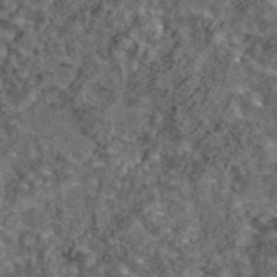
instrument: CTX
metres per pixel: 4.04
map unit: eAb
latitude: 43.8772
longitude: 107.2943
